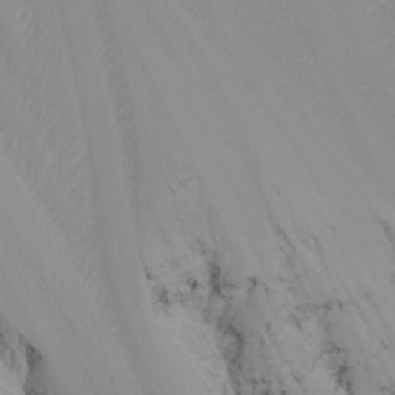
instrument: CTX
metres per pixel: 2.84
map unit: Nhu
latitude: -7.0864
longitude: -91.1592
